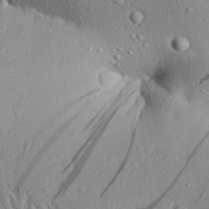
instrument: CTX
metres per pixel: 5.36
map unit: Aa
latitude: 31.1592
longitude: -134.7246
